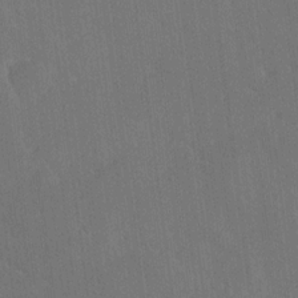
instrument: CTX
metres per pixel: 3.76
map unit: Ave
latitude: 19.4048
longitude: -137.2726
